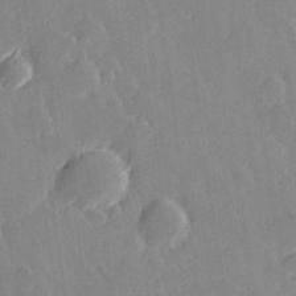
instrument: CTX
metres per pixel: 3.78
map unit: Hve
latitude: 27.5749
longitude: 145.2187
